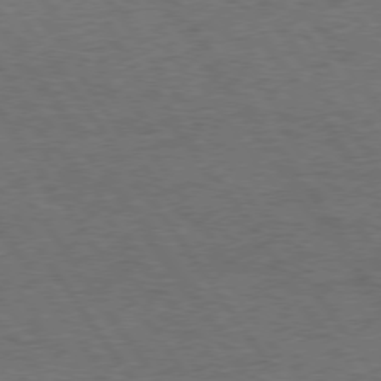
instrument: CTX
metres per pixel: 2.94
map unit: Hpe
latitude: 74.7435
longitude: -142.3845
